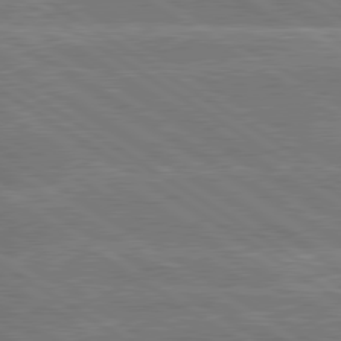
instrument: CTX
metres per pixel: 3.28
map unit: lApd
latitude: 79.6883
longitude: -130.9703
